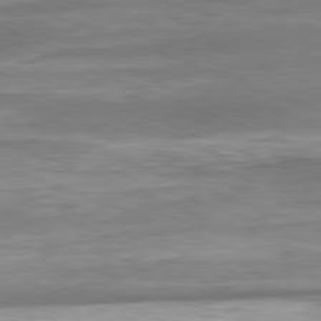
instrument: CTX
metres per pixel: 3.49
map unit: Ap
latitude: -81.5777
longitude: -79.6694
